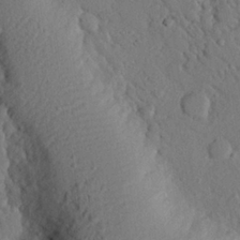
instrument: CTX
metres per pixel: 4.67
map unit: eHh
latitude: 24.7435
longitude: -79.0648
